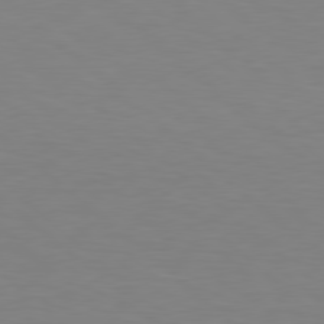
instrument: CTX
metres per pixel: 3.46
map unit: Hpe
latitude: 78.4034
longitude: -148.8569
